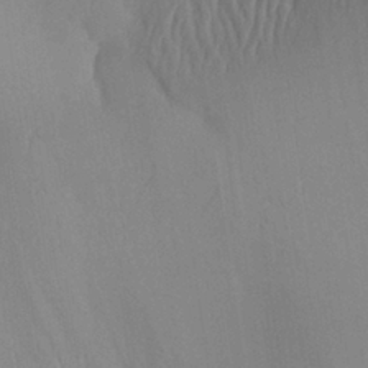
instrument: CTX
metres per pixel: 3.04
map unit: Aa
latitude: 25.3859
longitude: -133.0081
